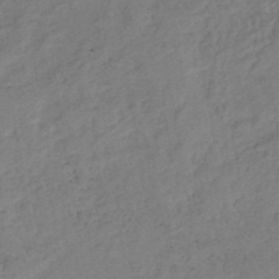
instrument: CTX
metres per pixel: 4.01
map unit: lHb
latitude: -41.1242
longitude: 72.9730
